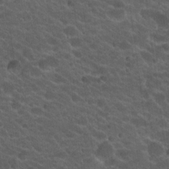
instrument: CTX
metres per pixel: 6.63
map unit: Hto
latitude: 19.9717
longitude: -35.5749
